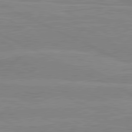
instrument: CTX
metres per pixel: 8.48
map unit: lApd
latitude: 80.9514
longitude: 169.5777
